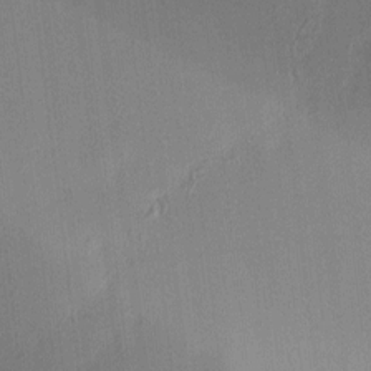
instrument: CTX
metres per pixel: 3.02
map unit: HNhu
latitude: 7.2537
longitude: 7.6910
